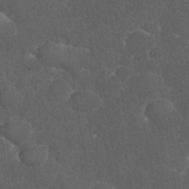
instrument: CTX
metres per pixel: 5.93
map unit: eHh
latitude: 36.6302
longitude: -61.9150
